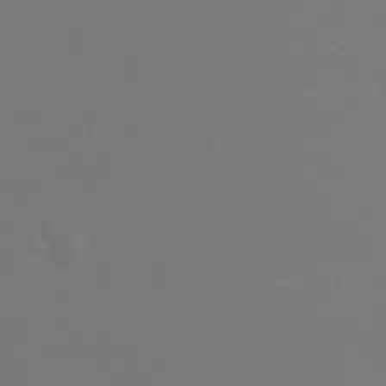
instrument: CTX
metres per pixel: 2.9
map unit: Htu
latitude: -13.6533
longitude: -48.2145
